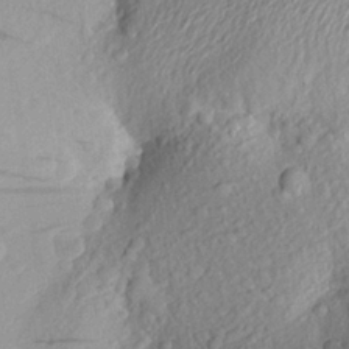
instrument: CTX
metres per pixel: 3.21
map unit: Aa
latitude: 23.5749
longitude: -149.8772
